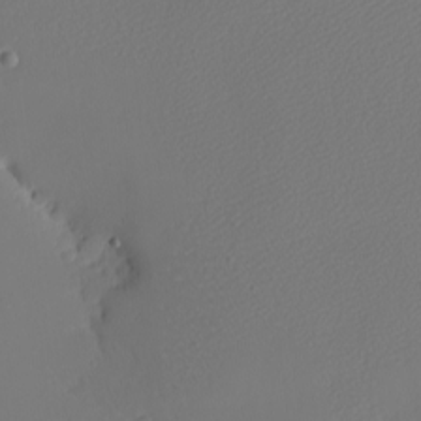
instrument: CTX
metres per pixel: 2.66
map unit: eHh
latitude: -7.7100
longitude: -69.9717
